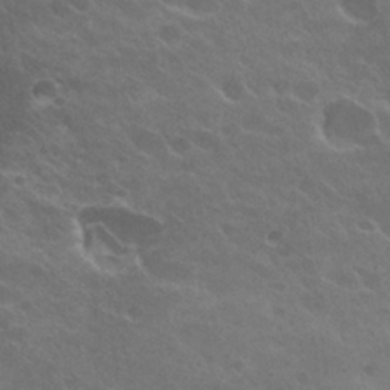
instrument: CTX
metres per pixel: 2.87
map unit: Hto
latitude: 26.5357
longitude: -36.4601
